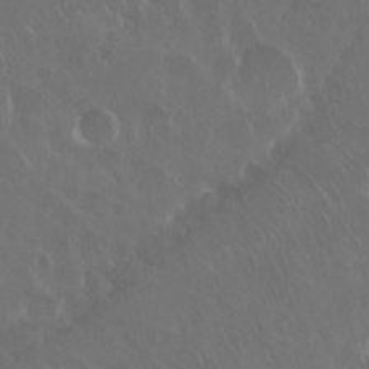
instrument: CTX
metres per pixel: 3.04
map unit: Nhu
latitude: 29.4048
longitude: -60.0255
